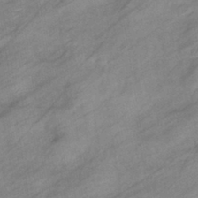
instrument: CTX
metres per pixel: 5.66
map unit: eHb
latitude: -41.0486
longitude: 83.0675
